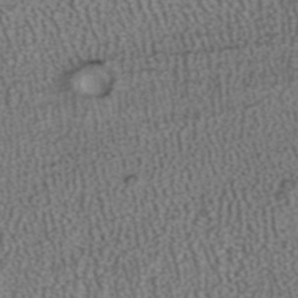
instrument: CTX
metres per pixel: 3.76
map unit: ANa
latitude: 39.8205
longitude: 24.5196
